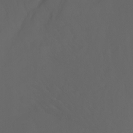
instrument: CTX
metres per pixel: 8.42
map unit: Nhu
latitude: -6.3306
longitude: -90.4412
